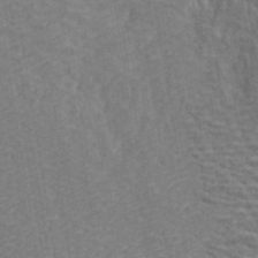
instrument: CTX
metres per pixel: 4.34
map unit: ANa
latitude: 41.8394
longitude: 29.1431
